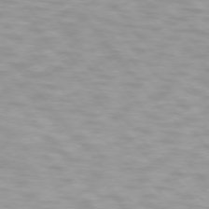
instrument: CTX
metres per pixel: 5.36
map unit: lApd
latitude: 74.2900
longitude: -60.2711
